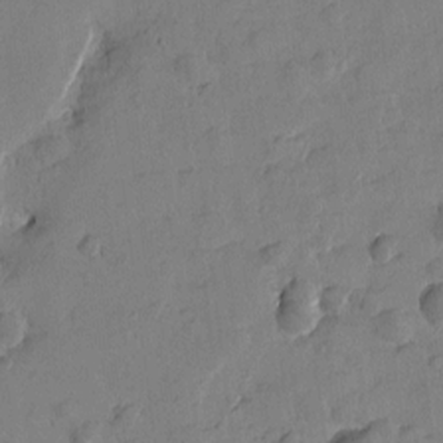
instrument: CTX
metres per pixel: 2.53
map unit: Htu
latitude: -3.1431
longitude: -176.0822
